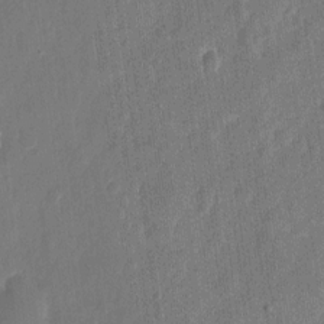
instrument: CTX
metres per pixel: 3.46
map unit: eHh
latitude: 11.3293
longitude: -70.7813
